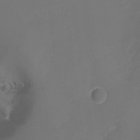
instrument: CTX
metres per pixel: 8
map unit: Nhu
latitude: -15.8990
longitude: -57.1781
